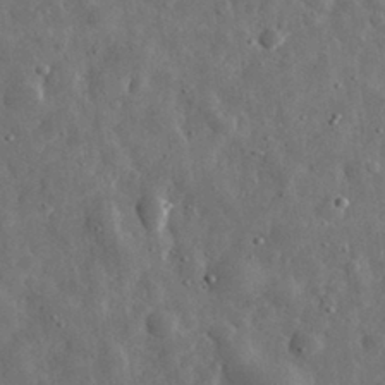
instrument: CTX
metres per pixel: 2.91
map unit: eHh
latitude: 31.6127
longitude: -74.6113
